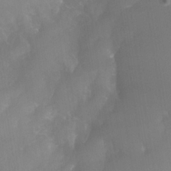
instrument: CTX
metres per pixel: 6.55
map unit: Nhe
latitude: -36.9163
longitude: -112.7813
